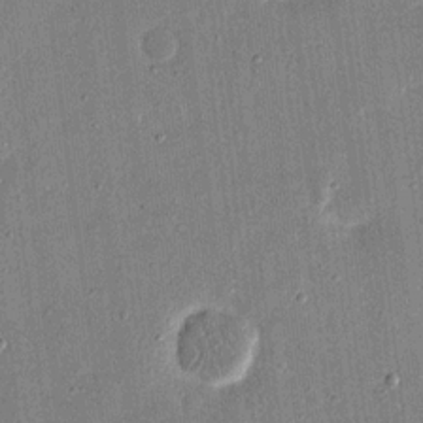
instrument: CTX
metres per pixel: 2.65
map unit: eHh
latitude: 17.2537
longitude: -70.6490
